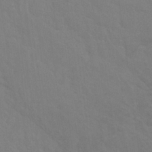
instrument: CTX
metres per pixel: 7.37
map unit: Nhu
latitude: 28.1767
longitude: -54.5923
